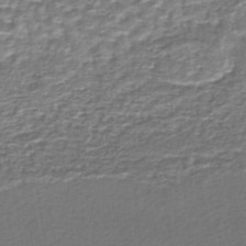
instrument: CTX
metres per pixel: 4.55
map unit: HNhu
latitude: -46.9164
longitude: 103.8800
